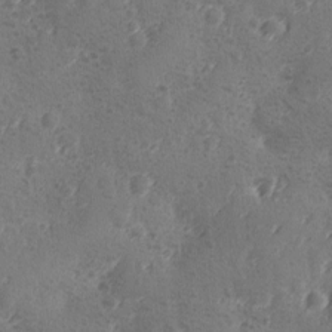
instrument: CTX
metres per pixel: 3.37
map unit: Ave
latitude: -9.1809
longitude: -118.7435
